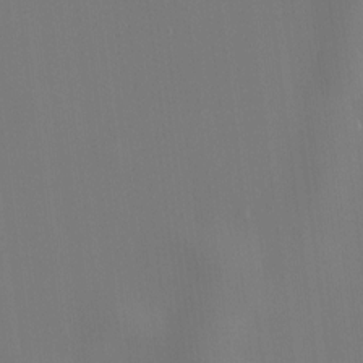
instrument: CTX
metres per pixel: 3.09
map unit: HNhu
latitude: 10.2334
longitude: 22.9731
